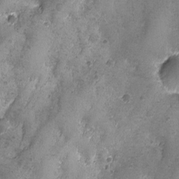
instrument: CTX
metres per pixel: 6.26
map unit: Ave
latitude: -7.9367
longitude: -119.8016
